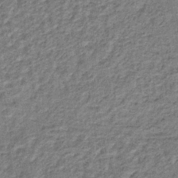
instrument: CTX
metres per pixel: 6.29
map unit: lHb
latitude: -37.0675
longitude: 60.0472
